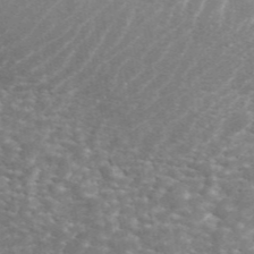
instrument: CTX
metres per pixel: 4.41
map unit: ANa
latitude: 45.1592
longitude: 29.9745
